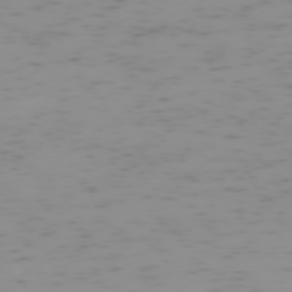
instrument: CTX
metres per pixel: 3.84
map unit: Hpe
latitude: -74.3685
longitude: 7.8422
